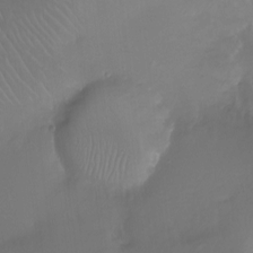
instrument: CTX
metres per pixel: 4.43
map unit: Ht
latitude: -12.0094
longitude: -43.8583
